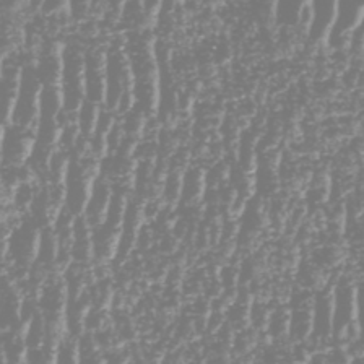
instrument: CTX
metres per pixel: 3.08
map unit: HNhu
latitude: -48.5385
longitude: 29.4832
